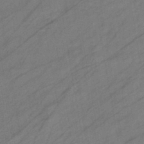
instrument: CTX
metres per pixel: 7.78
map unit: eHb
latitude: -41.8989
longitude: 83.1809
